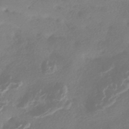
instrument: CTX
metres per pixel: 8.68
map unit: HNhu
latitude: -42.8785
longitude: 91.2187
